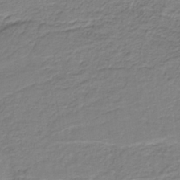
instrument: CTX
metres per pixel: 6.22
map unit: HNb
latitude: -35.3321
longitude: 57.8800
